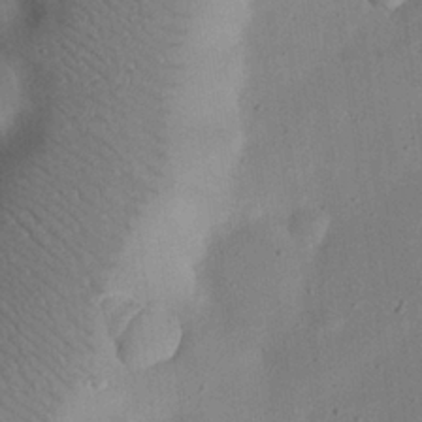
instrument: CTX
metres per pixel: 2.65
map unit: eHh
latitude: 24.7435
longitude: -68.6869
